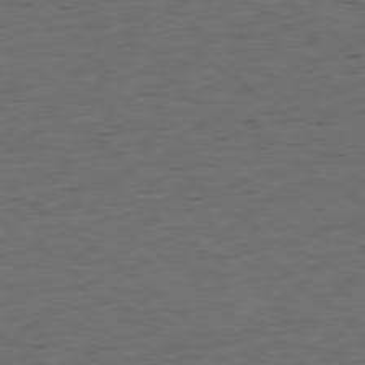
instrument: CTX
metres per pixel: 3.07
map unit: Ap
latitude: -79.2565
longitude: -59.1970
